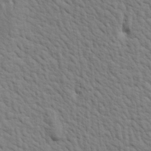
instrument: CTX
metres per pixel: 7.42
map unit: Aa
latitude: 19.3481
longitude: -141.8772
